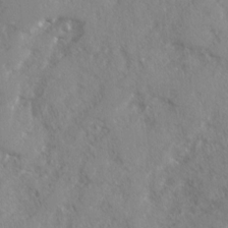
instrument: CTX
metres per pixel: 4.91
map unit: Ave
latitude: 13.1025
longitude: -101.4993
